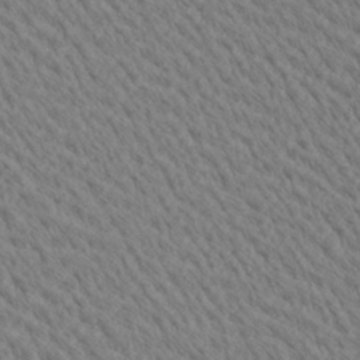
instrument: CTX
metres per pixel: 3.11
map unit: Ave
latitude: 21.2159
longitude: -139.5749
